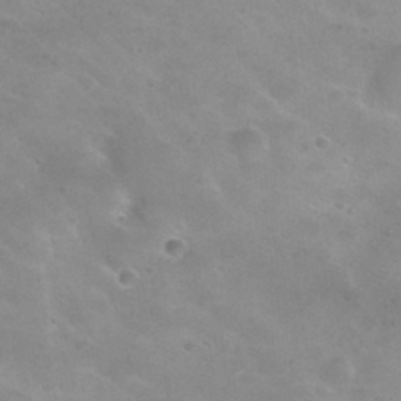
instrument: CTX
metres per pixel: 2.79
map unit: Hto
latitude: 31.1781
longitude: -47.8017
